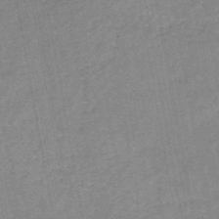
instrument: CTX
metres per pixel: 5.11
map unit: HNb
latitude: -46.2739
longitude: -37.6127
